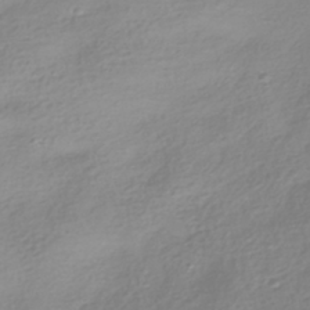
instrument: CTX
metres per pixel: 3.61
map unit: HNhu
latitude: -41.4454
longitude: 100.7463
